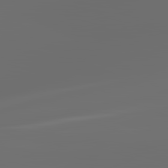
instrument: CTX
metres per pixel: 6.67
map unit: lApd
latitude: 83.5560
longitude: -129.4048
